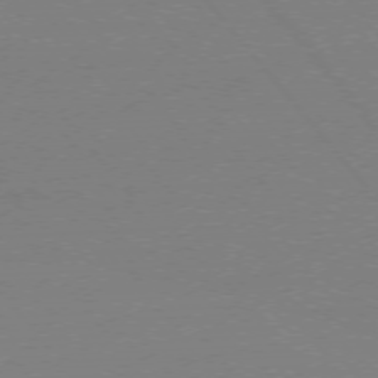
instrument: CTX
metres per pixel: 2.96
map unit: Ap
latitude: -76.2739
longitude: -60.2711
